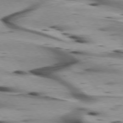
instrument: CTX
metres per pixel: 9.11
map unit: lApd
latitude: 75.2915
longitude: -64.6490
